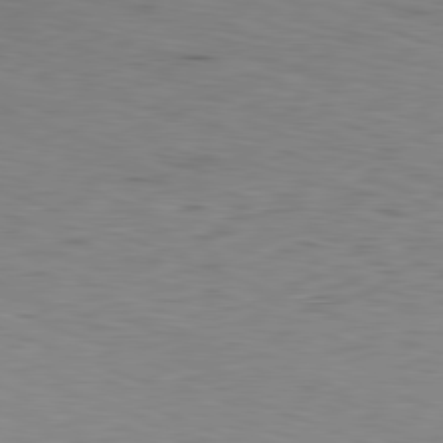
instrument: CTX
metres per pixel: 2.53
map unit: Ap
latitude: -81.9367
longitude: -70.0255
